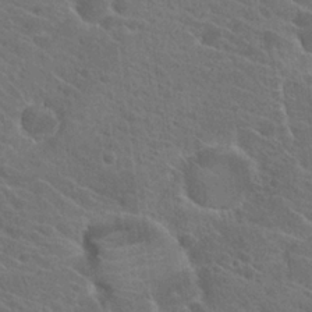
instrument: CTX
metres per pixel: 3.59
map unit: Hto
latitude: 23.7638
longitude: -39.5938
